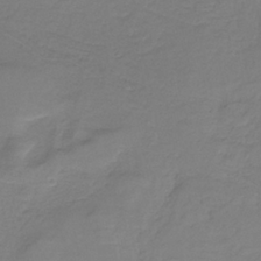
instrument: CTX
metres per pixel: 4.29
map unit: HNb
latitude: -34.8408
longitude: 53.8989
